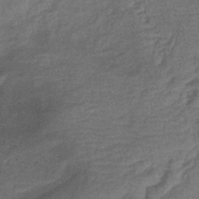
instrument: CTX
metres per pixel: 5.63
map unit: eHb
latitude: -43.2942
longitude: 84.0472
